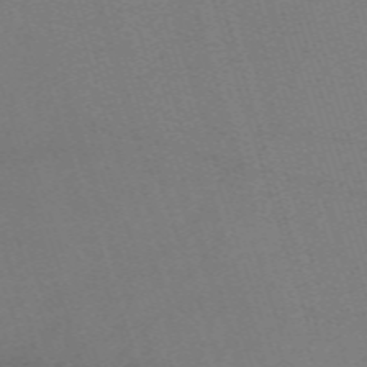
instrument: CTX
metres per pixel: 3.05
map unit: eHh
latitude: -63.3320
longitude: 50.6518
